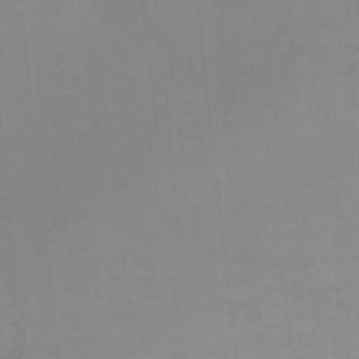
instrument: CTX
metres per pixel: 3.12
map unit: Ht
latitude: 2.0255
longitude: -25.6693
